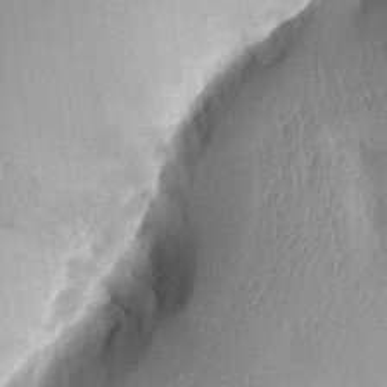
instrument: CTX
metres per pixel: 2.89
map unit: Aa
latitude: 15.3860
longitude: -146.5924
